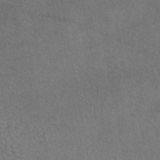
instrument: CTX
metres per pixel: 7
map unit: eAb
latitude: 45.3104
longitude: 114.0850
